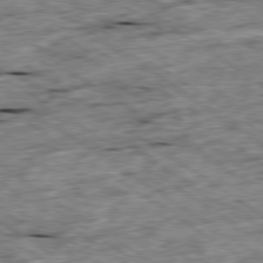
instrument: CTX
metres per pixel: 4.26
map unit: Ap
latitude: -79.8800
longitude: -87.6505
